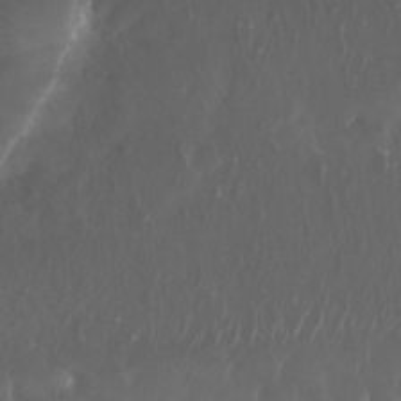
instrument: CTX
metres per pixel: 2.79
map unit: Nhu
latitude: 29.6694
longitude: -58.3089
